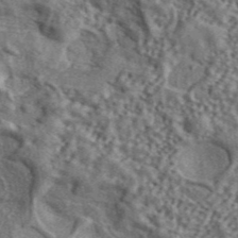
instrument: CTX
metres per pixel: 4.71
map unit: ANa
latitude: 43.9150
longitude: 48.4062
